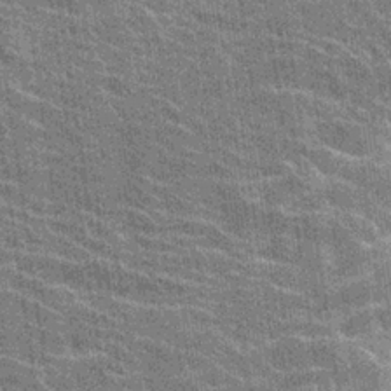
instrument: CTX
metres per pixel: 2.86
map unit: Hto
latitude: 23.1025
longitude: -40.8191
